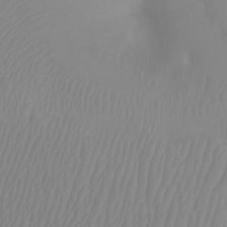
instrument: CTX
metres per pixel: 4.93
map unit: Ht
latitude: -4.3495
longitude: -26.8569
